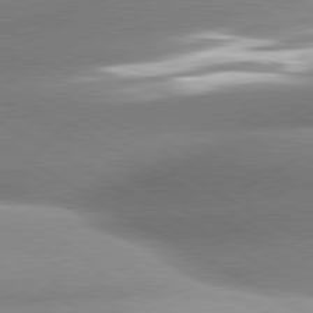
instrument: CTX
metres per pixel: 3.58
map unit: lApd
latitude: 80.2333
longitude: -157.8394
